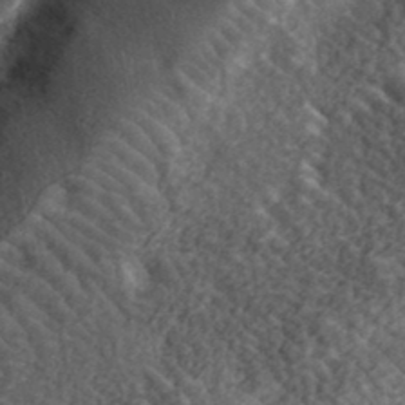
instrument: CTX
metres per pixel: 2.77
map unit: eHh
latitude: 36.8002
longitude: -79.6694
